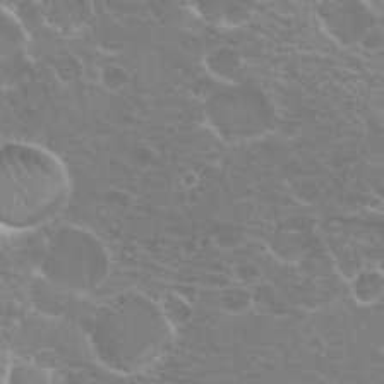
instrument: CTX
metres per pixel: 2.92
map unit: Hto
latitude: 21.0270
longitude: -40.1766
